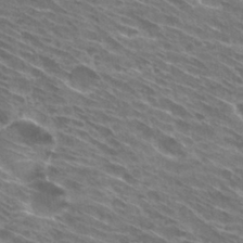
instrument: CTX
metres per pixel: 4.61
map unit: Hto
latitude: 30.2145
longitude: -44.6112
